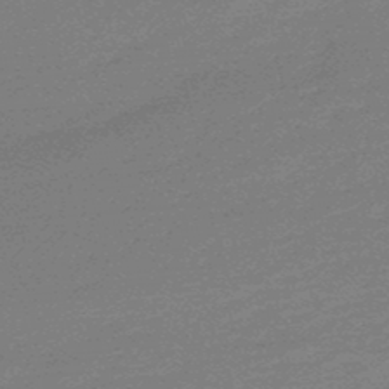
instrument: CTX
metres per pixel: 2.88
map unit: lHb
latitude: -48.7841
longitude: 82.1039
